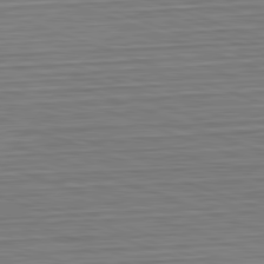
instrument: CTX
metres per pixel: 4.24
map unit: Hpe
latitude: -82.7652
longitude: 12.6330
